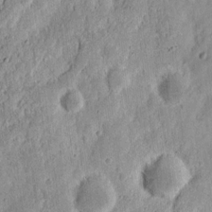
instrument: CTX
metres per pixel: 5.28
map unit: Nhu
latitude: 13.1403
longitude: -73.8395
